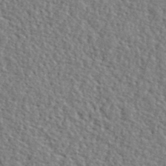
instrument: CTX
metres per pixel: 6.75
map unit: lHvf
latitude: 42.1956
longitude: -87.5938
